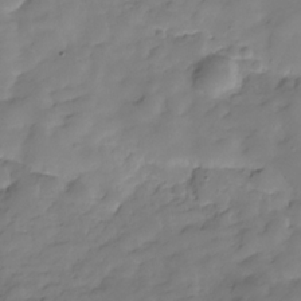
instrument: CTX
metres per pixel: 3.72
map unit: Hve
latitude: -29.7478
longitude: 91.7100
